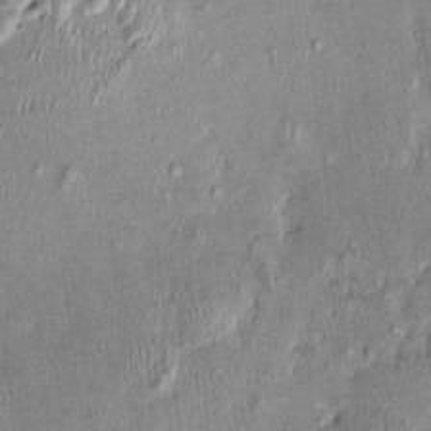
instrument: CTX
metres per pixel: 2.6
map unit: Nhu
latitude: -0.1984
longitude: -14.4412
